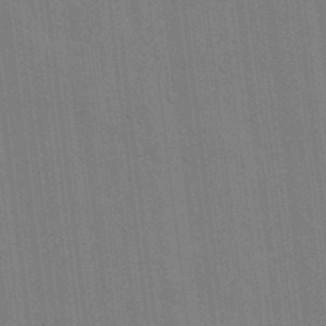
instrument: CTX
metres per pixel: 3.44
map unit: lHvf
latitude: 17.7450
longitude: -113.3859
